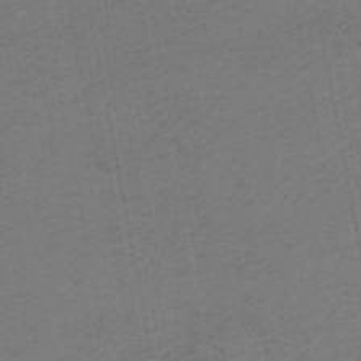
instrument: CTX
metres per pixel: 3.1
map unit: HNhu
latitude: -48.6141
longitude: 100.5006
